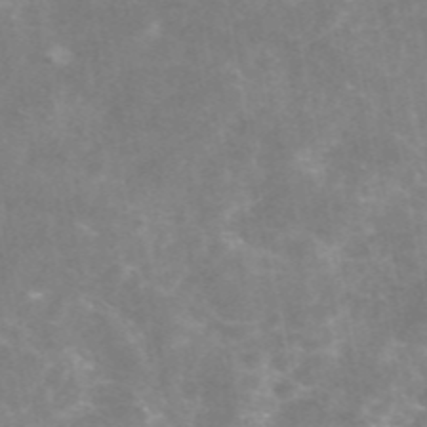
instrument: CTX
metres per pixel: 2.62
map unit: eAb
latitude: 46.1200
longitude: 124.6140
